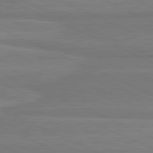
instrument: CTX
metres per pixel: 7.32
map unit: lApd
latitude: 81.5371
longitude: 169.5399
